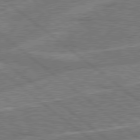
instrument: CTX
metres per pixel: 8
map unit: Hpe
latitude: 78.5357
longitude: -158.5546
